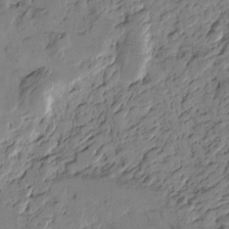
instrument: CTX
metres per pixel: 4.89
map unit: Htu
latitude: -4.4251
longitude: -177.1214
